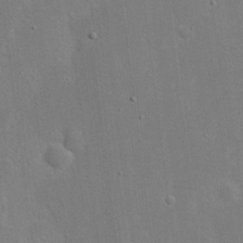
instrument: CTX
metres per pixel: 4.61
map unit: eHh
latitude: 19.6505
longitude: -71.1781
